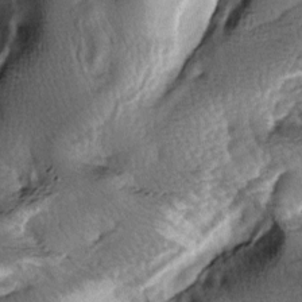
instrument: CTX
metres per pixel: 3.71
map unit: lAa
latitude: -6.4062
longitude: -125.8017
